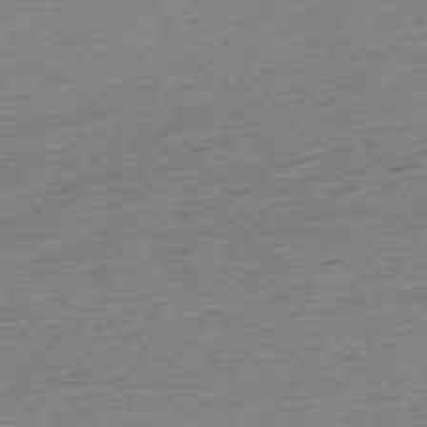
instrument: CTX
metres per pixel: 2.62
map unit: Ap
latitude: -74.7841
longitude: -88.5357
